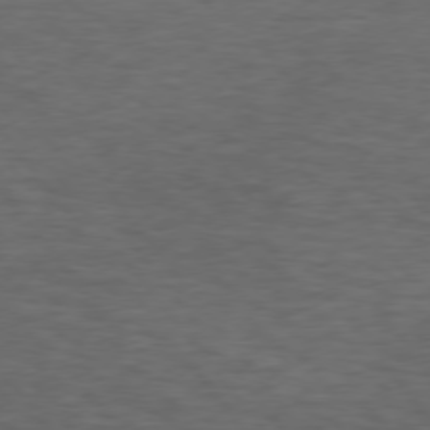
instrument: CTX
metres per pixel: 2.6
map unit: Hpe
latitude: 75.0647
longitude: -133.6505
